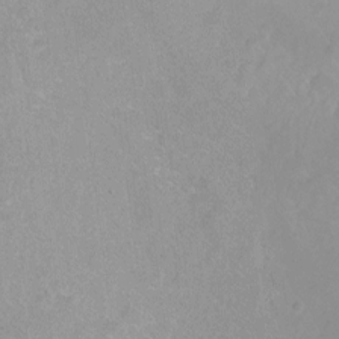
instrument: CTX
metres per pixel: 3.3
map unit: Nhu
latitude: -8.4062
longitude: -42.7246
